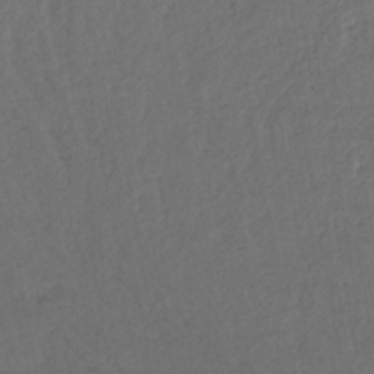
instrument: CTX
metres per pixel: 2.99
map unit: lHb
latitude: -42.1227
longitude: 74.9542
